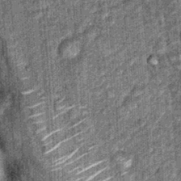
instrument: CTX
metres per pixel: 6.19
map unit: Hto
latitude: 15.9717
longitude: -35.0647
